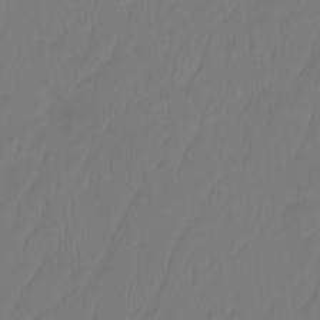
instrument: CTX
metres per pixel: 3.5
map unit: Ht
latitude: -14.9542
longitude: -49.7828
